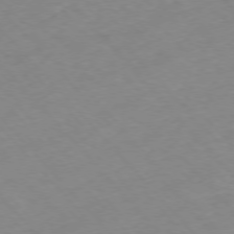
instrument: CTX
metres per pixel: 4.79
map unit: Hpe
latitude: -76.6141
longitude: -17.6505
